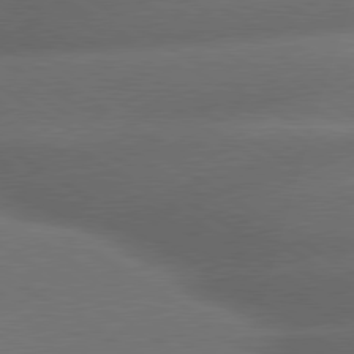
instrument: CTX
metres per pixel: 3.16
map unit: lApd
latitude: 79.6694
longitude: -154.9514
